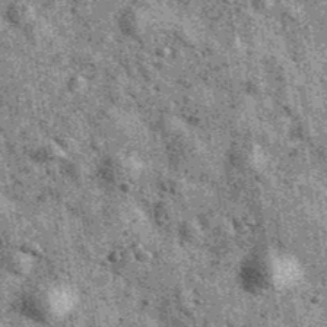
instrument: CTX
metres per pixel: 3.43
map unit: Ave
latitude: 40.2334
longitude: -106.8380
